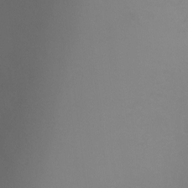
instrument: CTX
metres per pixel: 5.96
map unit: Ht
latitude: -3.8611
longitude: -26.4223
